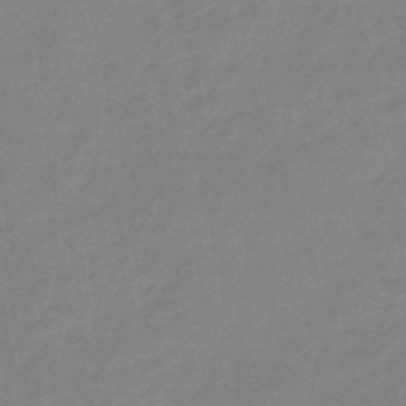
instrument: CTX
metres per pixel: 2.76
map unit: eHb
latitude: -45.8611
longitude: 86.0472
